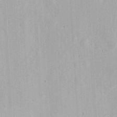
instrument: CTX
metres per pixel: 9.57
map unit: eHh
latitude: 4.7246
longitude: -68.9703
